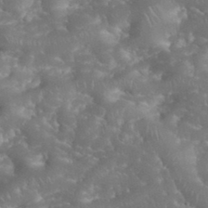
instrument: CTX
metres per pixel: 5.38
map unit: eHh
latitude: 34.4034
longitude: -63.9906
